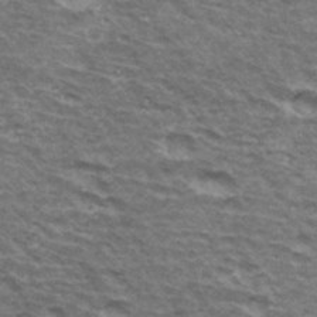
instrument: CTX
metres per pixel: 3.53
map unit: Hto
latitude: 34.7246
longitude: -42.4601
